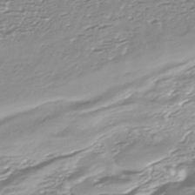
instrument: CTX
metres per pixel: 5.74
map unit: HNhu
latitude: -44.3873
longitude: 98.5763
